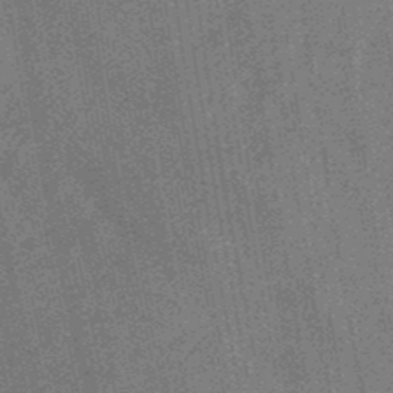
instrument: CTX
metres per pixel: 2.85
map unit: lHb
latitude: -37.8233
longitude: 57.8422
